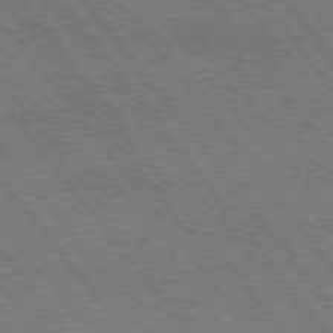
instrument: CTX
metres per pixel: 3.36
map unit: Hpe
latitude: 74.6679
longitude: -150.0255
